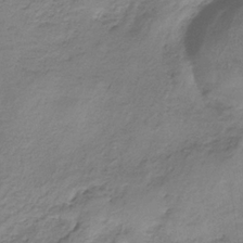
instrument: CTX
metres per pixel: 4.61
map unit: HNb
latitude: -33.4833
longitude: 58.2928
